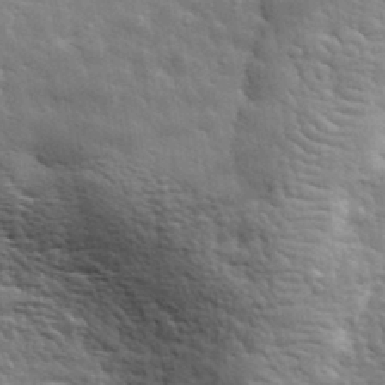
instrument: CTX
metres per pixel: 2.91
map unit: lHvf
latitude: 34.4034
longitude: -81.3482
